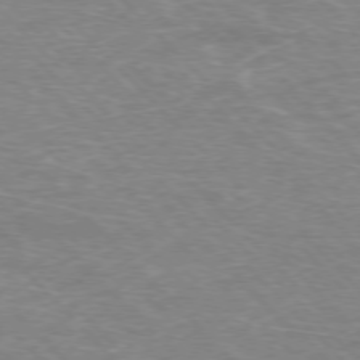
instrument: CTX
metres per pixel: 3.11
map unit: Hpe
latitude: -76.9731
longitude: -12.1011
